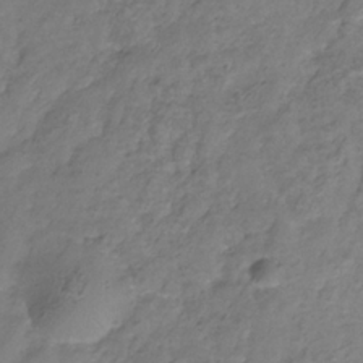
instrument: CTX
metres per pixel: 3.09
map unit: Hve
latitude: -33.4644
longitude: 90.8786
